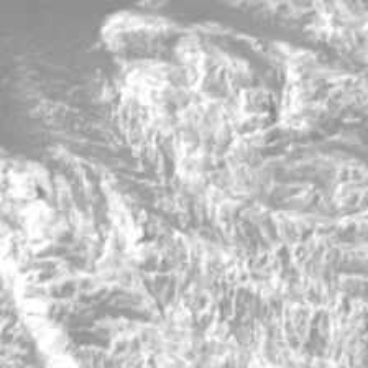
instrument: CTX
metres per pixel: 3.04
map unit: Htu
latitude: -12.6519
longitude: -47.3104
